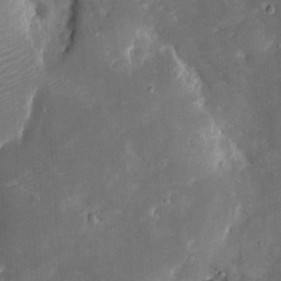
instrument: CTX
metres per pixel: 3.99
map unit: eHh
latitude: 4.9514
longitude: -70.2711
